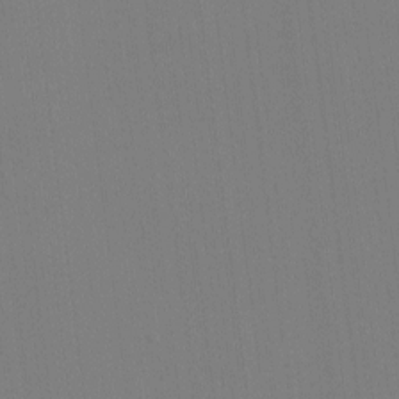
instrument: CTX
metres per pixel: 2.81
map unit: eHh
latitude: -4.2172
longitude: -79.6505
